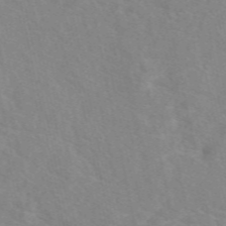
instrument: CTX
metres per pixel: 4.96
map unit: eAb
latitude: 49.8205
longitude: 118.1228
